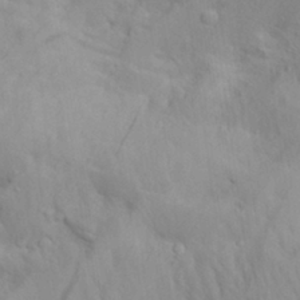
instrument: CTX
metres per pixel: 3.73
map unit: Aa
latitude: 29.0458
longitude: -132.5546
